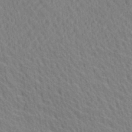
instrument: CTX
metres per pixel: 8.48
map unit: Ave
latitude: 20.4412
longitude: -139.4426
